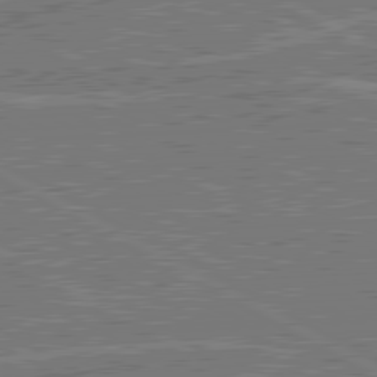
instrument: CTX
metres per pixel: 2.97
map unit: lApd
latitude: 80.5924
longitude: 118.8030
